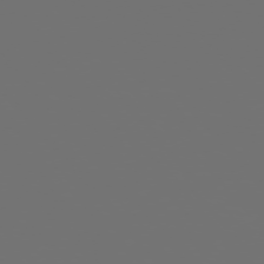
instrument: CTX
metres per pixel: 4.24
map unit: Ap
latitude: -76.0850
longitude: -63.6694
